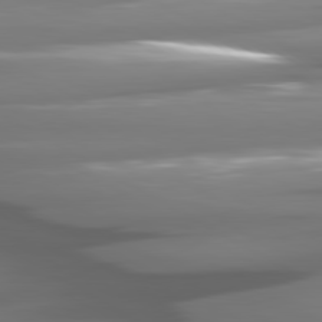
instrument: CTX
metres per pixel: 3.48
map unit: lApd
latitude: 80.6490
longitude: -144.0633
